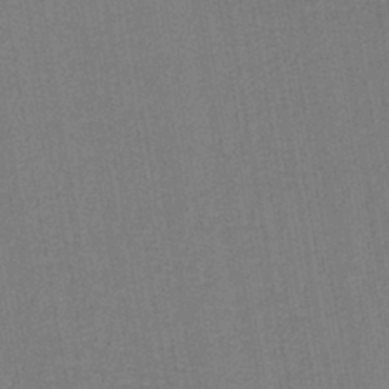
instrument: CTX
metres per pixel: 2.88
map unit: lHb
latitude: -41.9178
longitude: 60.9164
